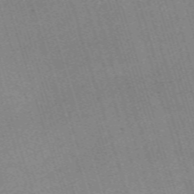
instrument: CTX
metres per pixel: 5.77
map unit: eHh
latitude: -62.7274
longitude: 51.6533
